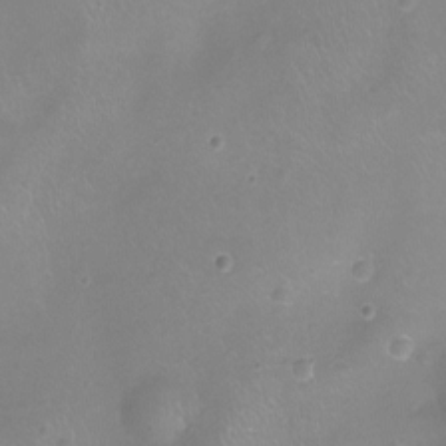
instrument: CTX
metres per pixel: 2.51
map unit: Ht
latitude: -8.4062
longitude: -20.4223
